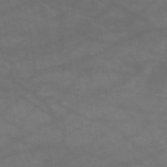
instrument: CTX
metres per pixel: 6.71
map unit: HNb
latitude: -51.0486
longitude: -39.8583
